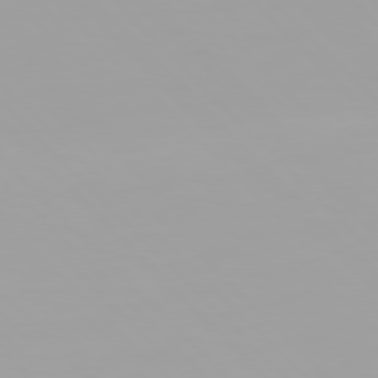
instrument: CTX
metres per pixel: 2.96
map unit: Hpe
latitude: 77.0647
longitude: -172.7813
